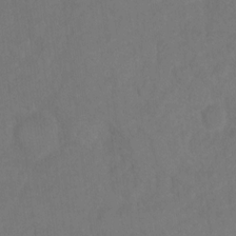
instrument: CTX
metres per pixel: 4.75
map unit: Ht
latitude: 5.4993
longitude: -30.0633
